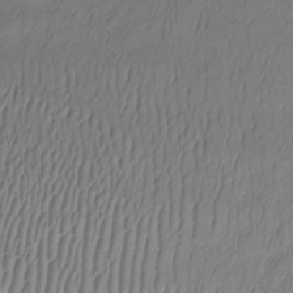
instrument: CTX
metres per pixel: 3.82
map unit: lHb
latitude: -34.8408
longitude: 69.6721
